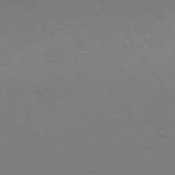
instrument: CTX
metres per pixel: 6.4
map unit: Ap
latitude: -74.3685
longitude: -71.1403
